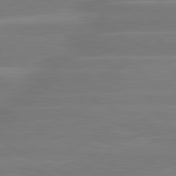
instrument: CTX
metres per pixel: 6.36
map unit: lApd
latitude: 81.2915
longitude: -135.2537
